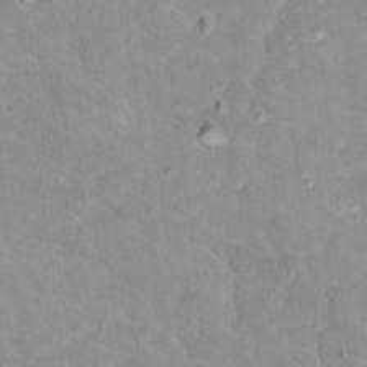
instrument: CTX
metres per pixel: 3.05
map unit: Hto
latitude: 17.1025
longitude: -35.8205
